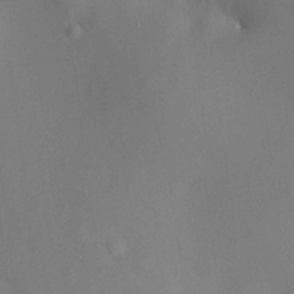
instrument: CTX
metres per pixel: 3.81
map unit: HNhu
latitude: 12.7058
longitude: 11.4266
